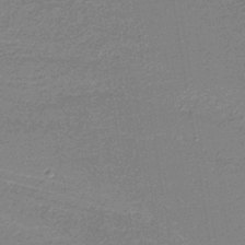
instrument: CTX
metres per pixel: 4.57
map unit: HNb
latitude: -35.5966
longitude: 59.7666
